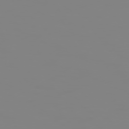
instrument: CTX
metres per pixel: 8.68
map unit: Hpe
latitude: 74.6491
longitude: -127.4049
